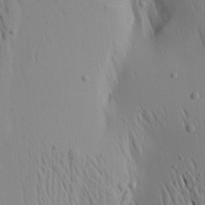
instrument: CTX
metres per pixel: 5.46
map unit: Aa
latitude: 19.4237
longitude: -147.8584
